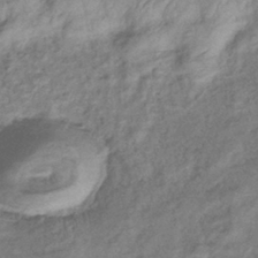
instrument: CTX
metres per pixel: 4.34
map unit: eHb
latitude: -38.1984
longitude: 76.0850
